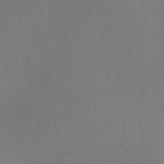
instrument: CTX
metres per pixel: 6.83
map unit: Nhu
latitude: 0.4601
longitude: -77.3670
